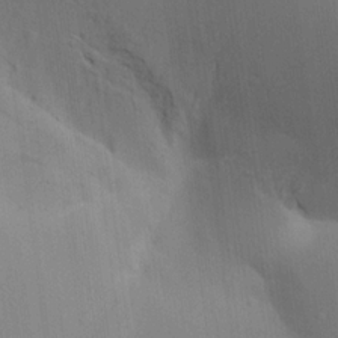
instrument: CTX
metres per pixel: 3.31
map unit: Aa
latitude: 16.9892
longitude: -149.0458
